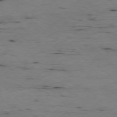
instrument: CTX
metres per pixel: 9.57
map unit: Ap
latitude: -76.9920
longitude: -89.7261
